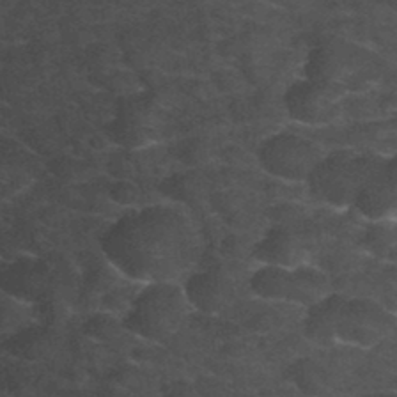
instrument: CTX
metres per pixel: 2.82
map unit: Hto
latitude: 35.1025
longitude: -53.0647
